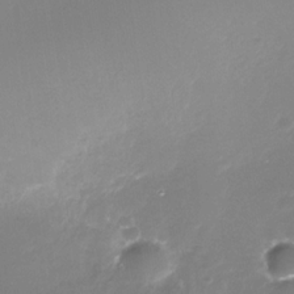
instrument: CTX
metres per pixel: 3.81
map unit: Nhe
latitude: -35.2187
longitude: -91.8772
